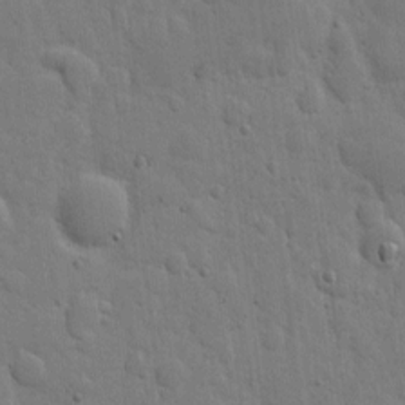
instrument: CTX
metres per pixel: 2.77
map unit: eHh
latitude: 5.7827
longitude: -70.9325
